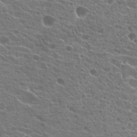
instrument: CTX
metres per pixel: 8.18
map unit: Hto
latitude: 21.6694
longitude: -40.0444
